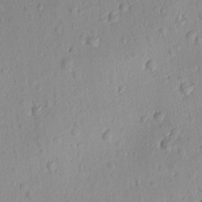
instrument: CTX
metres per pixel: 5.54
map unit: Ave
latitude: -10.4251
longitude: -121.5182
